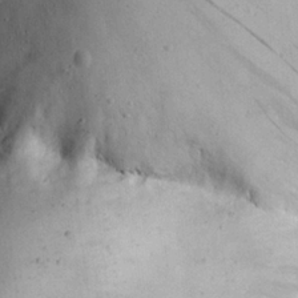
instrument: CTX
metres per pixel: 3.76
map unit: eHh
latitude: 23.5182
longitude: -67.3481
